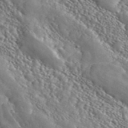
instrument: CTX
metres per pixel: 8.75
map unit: ANa
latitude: 46.4601
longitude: 49.4644
